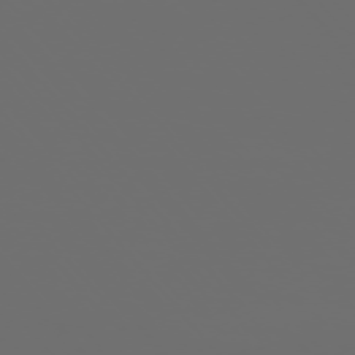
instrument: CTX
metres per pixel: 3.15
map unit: Ap
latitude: -76.0850
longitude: -63.8962
